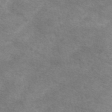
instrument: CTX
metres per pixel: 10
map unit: eAb
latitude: 48.1767
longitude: 123.0298
